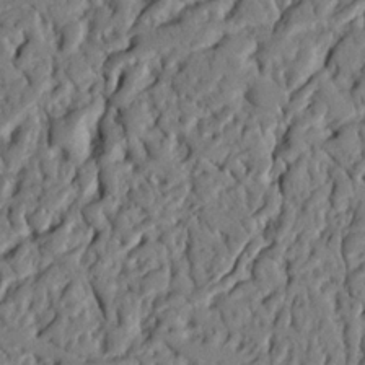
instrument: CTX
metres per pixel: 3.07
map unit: Nhu
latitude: 20.3468
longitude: -77.5182
